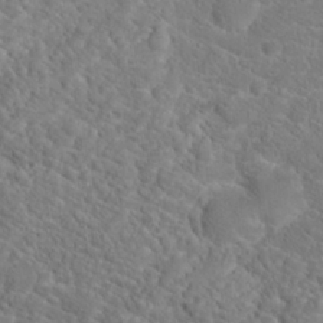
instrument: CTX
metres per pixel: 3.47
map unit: Hto
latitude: 18.9891
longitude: -38.3278
